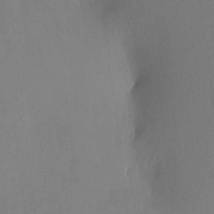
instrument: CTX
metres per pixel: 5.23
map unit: HNhu
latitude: 6.4601
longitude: -3.3292
